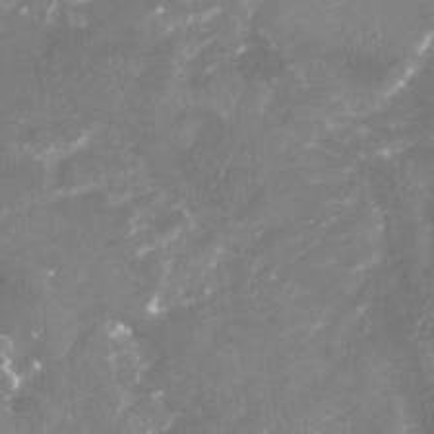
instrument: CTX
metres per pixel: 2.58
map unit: Nhu
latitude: -23.1053
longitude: -56.8946
